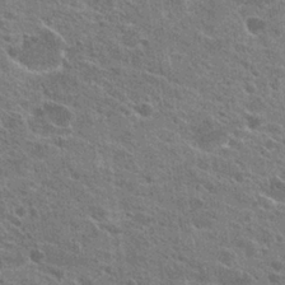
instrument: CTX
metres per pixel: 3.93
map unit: Hto
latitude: 24.1766
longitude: -39.8394
